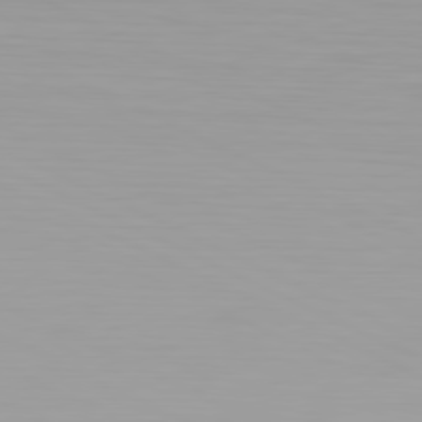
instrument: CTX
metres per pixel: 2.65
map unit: Hpe
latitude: -81.3510
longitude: 19.2376
